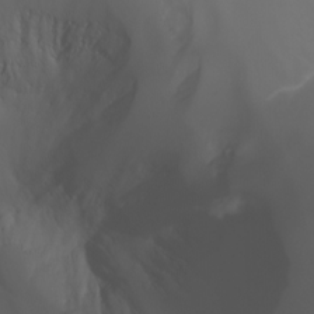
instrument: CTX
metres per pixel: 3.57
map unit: Nhu
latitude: -5.6910
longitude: -89.2915
